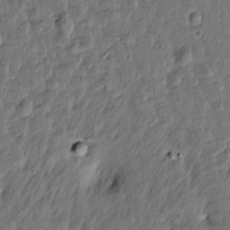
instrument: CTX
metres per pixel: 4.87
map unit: Htu
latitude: 0.1011
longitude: -179.3482
